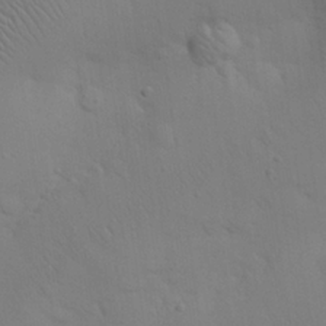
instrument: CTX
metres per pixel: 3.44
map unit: eHh
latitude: 25.5371
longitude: -69.7072
